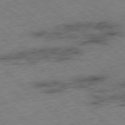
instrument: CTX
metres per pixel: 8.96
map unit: Ap
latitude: -78.5951
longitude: -49.1781
